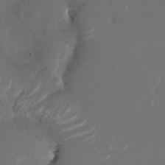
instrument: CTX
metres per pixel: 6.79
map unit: Nhu
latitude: -29.0109
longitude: -70.6679
